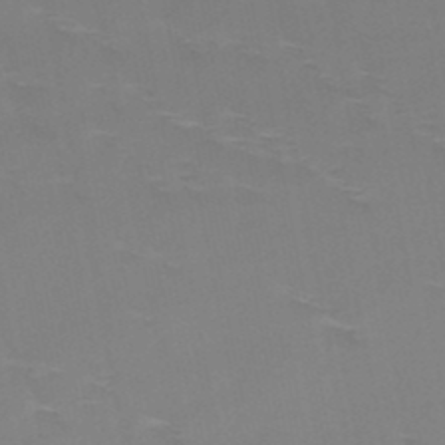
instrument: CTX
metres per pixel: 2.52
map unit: HNb
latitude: -49.1998
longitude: -47.2537
